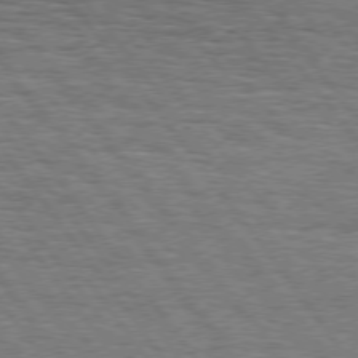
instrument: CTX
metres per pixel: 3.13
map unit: Hpe
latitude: 75.0836
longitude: -138.4790
